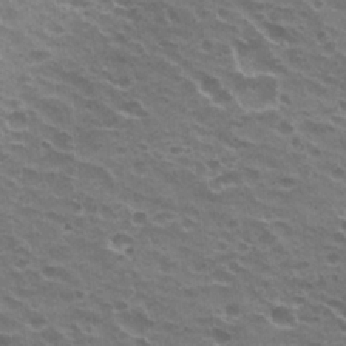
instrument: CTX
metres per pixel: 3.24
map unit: Hto
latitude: 22.5357
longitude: -31.9717
